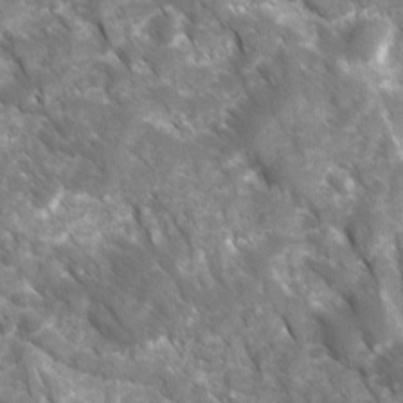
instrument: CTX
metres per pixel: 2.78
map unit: Ave
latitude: 16.8380
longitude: -131.3104
